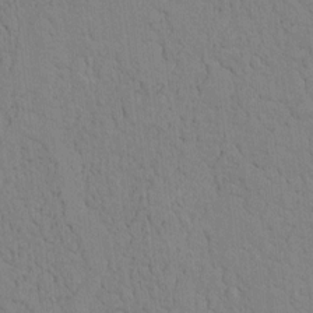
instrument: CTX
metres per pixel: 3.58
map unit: lAvf
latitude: 9.1403
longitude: 168.6140
